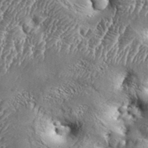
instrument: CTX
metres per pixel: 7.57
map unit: Aa
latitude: 34.5356
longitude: -135.0458
